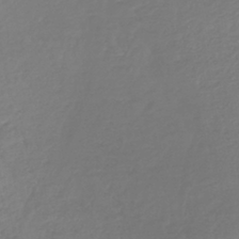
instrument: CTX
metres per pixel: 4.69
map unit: lHb
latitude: -42.0661
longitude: 71.5966
